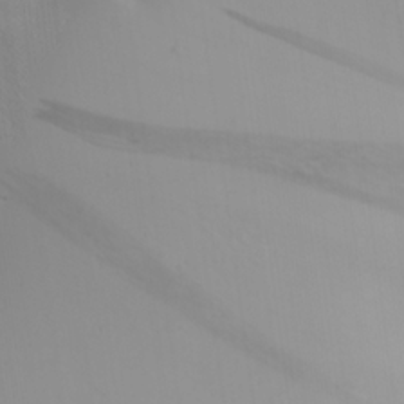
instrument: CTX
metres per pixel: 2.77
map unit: Ave
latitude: 21.0459
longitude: -138.1956
